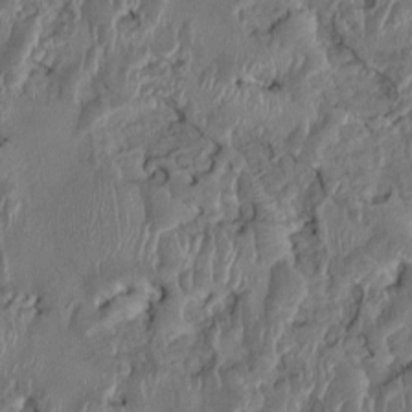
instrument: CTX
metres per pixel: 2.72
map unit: HNhu
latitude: 3.3104
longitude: -5.9339
